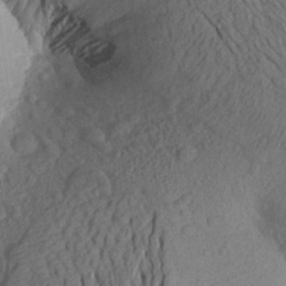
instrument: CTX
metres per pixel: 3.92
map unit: Aa
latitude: 26.7246
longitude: -143.7072
